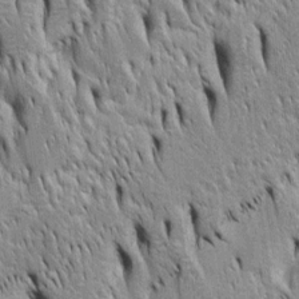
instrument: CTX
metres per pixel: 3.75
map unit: Htu
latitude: -4.5573
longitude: 150.8030
